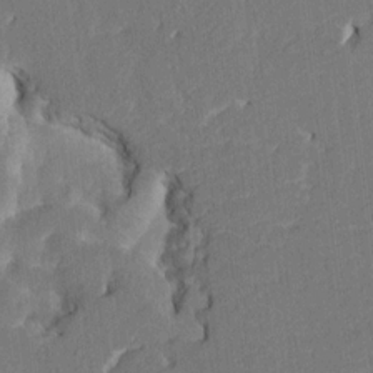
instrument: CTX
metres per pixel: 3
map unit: HNhu
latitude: 5.9528
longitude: -6.3278
